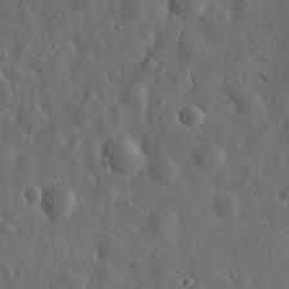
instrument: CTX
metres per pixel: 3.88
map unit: eHh
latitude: 32.1389
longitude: -74.7624
